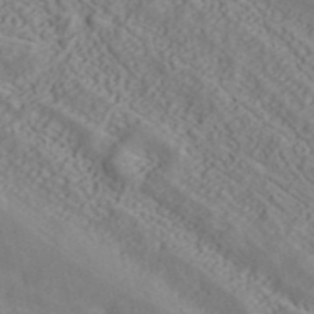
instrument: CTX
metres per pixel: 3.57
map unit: ANa
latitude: 40.1010
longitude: 35.0864
